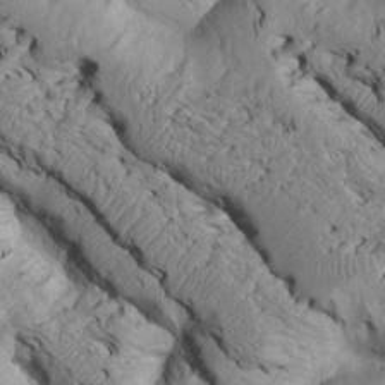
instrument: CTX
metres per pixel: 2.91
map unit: Htu
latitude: -6.7085
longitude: 154.1039
